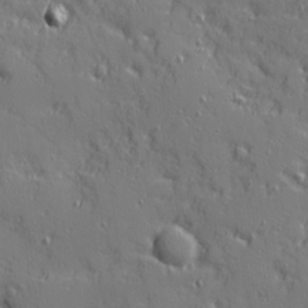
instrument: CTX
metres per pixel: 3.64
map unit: Ave
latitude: 11.2726
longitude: -101.7072
